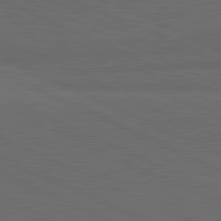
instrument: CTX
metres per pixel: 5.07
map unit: lApd
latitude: 81.5938
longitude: 148.5952
